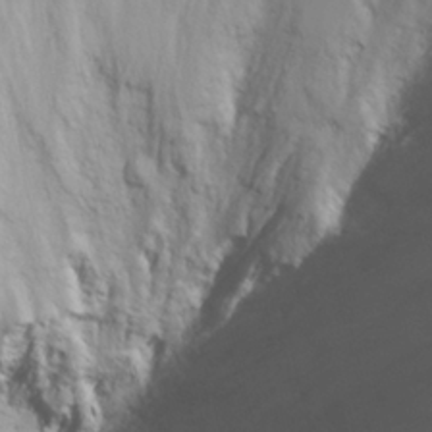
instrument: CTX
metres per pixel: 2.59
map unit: Nhu
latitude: 24.4223
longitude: -61.7638
